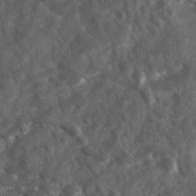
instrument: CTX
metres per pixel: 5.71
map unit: Ave
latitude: 17.4237
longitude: -131.3104
